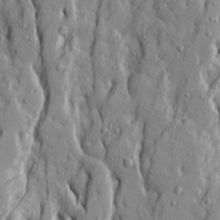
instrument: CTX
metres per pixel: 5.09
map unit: Ave
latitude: 14.5546
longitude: -130.5735
